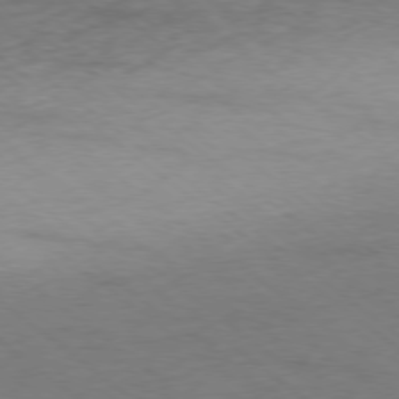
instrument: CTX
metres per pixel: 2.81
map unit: Ap
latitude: -78.3684
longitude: -92.1389
